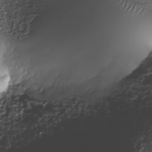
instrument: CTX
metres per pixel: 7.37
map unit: Nhe
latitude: -38.0283
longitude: -147.6883
